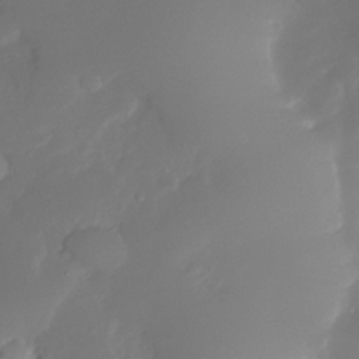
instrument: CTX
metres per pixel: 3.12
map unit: Nhe
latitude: -34.3495
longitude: -145.0458
